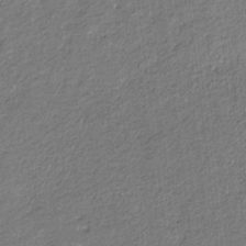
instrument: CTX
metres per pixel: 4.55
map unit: eHb
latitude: -30.4062
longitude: 66.0661
